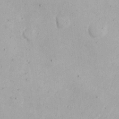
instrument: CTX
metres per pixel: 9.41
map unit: Nhu
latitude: 20.6491
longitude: -72.6302
